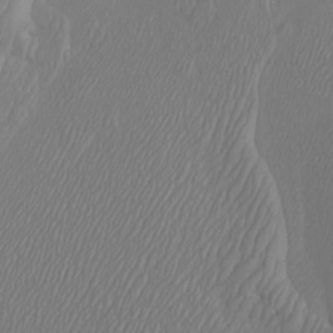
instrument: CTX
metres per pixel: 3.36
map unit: Htu
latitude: -6.7463
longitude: -69.0647
